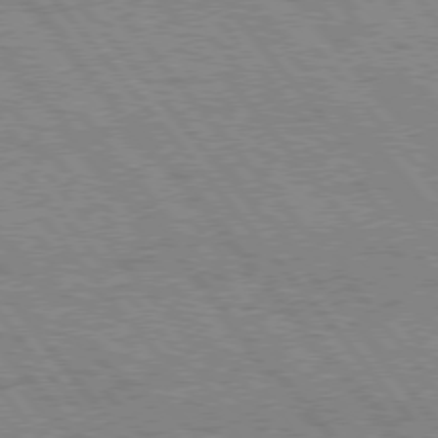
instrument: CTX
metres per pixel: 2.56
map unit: Hpe
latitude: 75.9150
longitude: -149.9528
